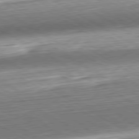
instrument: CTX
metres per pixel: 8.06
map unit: Hpe
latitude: -80.6330
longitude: 22.7652
